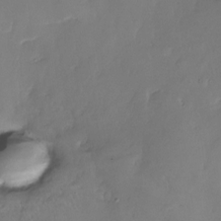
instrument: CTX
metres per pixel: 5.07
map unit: Nhe
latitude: -26.6140
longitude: -110.9703
